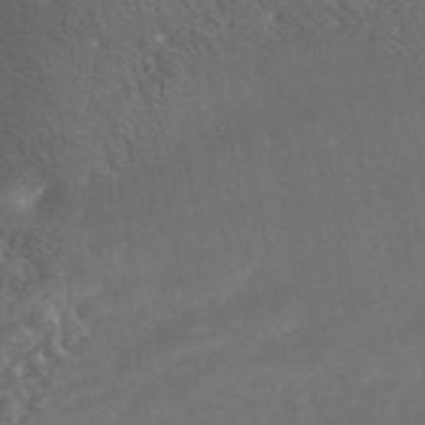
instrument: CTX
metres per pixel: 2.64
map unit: HNhu
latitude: -45.6344
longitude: 93.1242
